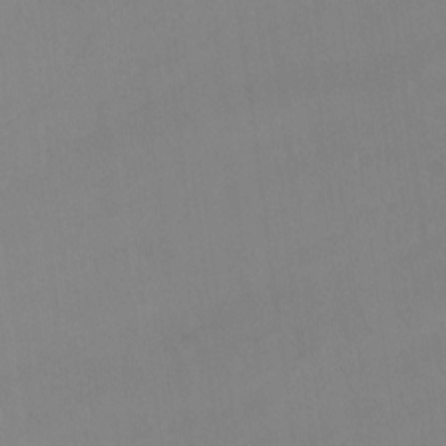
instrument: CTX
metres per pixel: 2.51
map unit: Hto
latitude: -12.9164
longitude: -40.1199
